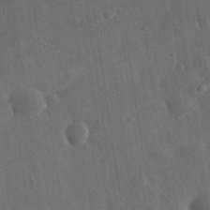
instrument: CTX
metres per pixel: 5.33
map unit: eHh
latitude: 31.7261
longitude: -78.0822
